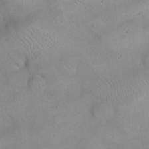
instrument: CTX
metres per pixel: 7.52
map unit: eHh
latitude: 21.8206
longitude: -59.9717
